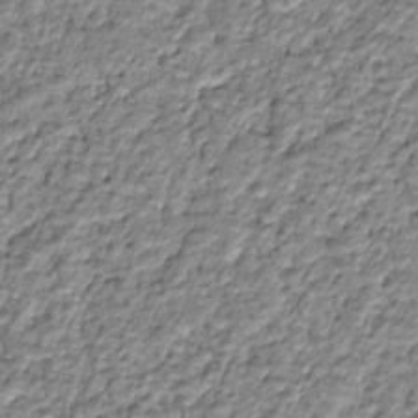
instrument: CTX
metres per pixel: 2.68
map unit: HNhu
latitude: -21.7855
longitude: 84.8974
